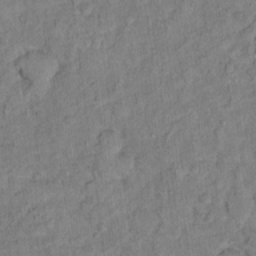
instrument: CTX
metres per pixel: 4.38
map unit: Hto
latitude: 12.8380
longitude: -37.2348
